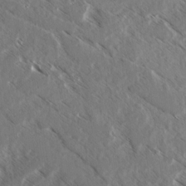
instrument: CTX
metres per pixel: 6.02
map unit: lAvf
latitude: 4.8191
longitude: -105.3671
